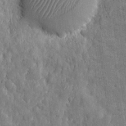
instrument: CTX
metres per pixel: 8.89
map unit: eHh
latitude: 7.7639
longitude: -74.7435
